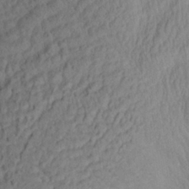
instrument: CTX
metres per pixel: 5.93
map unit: Aa
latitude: 27.8206
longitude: -135.8205
